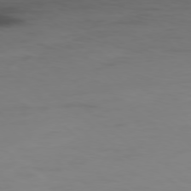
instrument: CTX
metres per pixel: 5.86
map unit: Hpe
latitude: -78.7463
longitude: 15.0676
